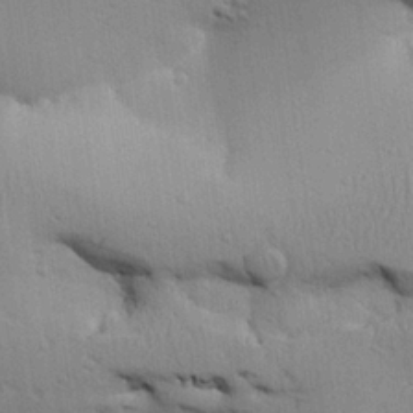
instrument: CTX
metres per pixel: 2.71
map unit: Aa
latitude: 27.1781
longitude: -129.8961
